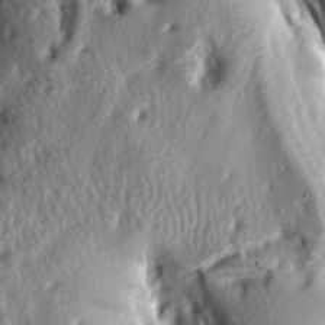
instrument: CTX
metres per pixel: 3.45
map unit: lAa
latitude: -7.7100
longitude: -126.8947
